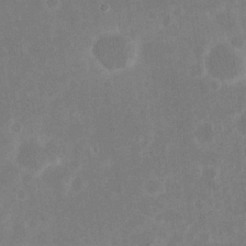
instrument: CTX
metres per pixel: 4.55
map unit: eHh
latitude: 19.2915
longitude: -70.6301
